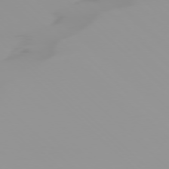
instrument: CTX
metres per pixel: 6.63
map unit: Ap
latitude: -76.7652
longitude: -74.7624
